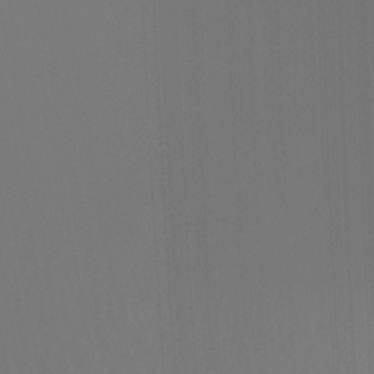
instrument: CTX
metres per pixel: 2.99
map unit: Ht
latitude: -12.3495
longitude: -48.6113
